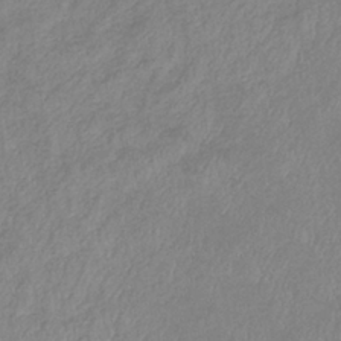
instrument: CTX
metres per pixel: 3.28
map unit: eHb
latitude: -37.4832
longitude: 75.7478
